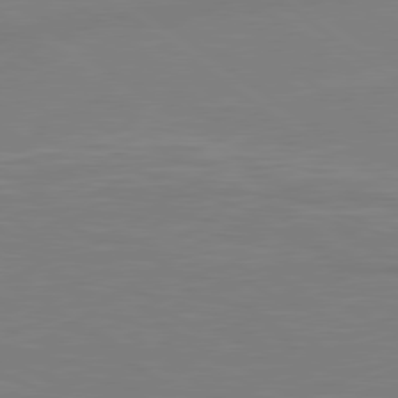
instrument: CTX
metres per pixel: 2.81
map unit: Hpe
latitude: 79.0270
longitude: -148.8947
